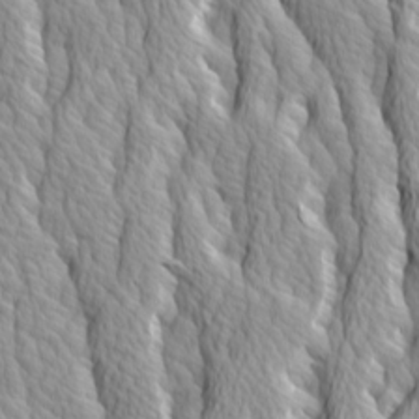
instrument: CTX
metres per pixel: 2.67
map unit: Ave
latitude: 14.3279
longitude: -133.2537
